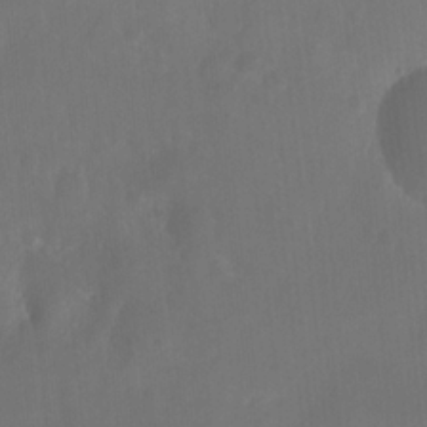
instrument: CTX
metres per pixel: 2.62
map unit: Nhu
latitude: -8.9731
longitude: -46.8758
